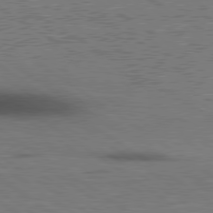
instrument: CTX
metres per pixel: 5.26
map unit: lApd
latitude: 79.5938
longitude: 168.8974
